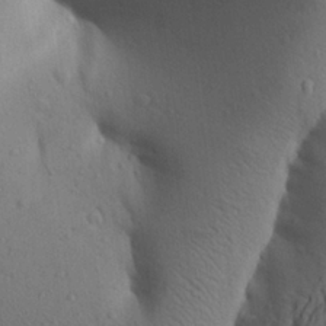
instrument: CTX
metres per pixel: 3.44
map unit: Aa
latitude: 27.0836
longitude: -148.6868
